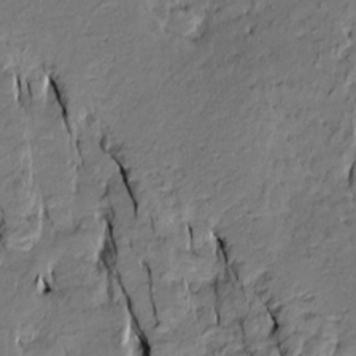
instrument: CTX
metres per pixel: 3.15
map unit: Htu
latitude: -10.1039
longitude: 176.9542
